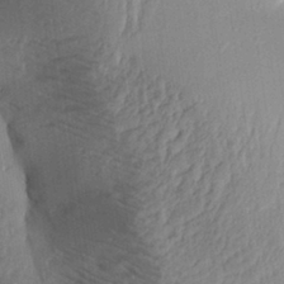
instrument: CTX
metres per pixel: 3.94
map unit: Aa
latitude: 30.3468
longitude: -132.9136
